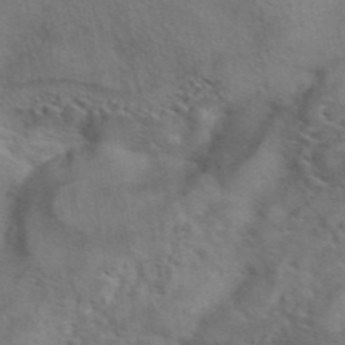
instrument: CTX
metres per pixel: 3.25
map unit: eAb
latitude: 41.9906
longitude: 104.5762
